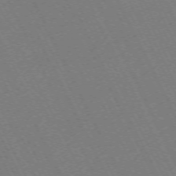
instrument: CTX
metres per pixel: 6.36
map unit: Hpe
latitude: -71.5588
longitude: 13.1431
